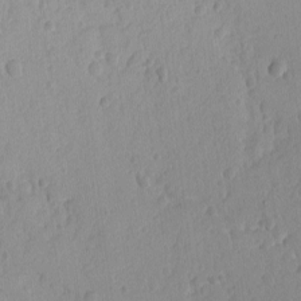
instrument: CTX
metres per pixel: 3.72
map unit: lAvf
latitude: -9.1620
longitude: -119.9339
